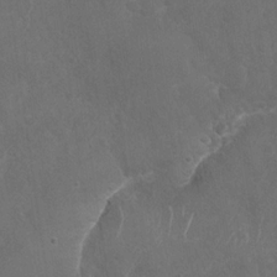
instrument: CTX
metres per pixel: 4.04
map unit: Nhu
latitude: -29.3888
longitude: -62.1578
